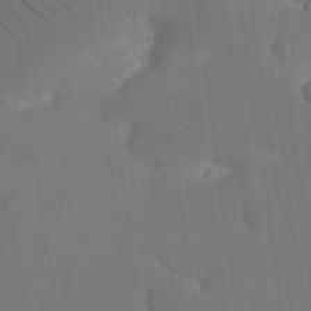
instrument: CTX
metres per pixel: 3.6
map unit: eHh
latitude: 18.5545
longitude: -67.5371
